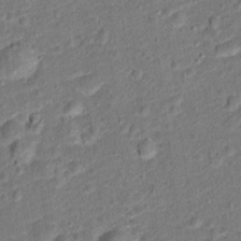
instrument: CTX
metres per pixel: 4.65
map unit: Hto
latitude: 15.3860
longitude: -42.0444
